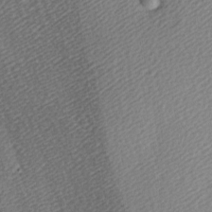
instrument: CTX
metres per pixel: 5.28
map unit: lAa
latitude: -5.4832
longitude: -121.4427
